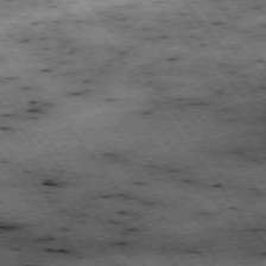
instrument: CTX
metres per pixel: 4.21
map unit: Hpe
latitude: -74.5952
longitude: 2.5573
